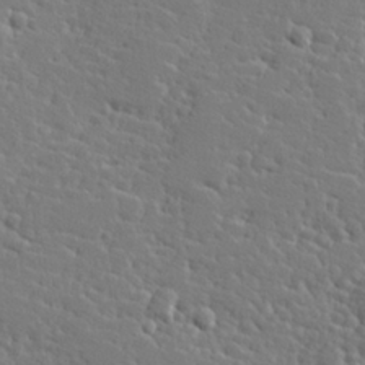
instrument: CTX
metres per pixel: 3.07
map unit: Hve
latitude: 25.9528
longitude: 144.1417
